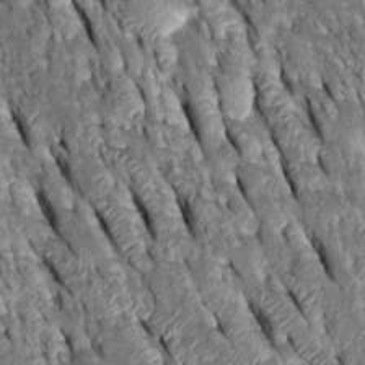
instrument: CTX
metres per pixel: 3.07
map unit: Htu
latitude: -0.6330
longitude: 148.7652
